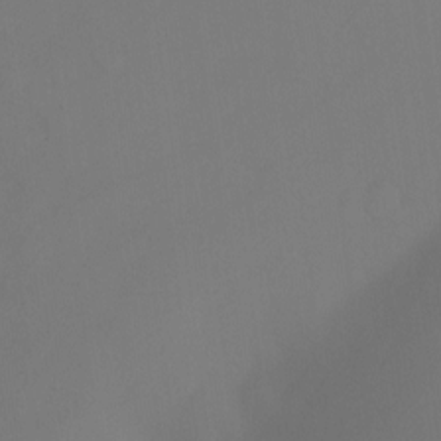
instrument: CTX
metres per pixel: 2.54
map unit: Nhu
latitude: -15.6722
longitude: -57.6693
